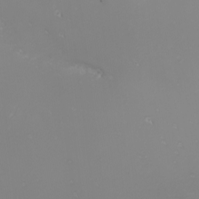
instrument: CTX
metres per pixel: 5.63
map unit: Nhu
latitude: -6.9541
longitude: -81.5371
